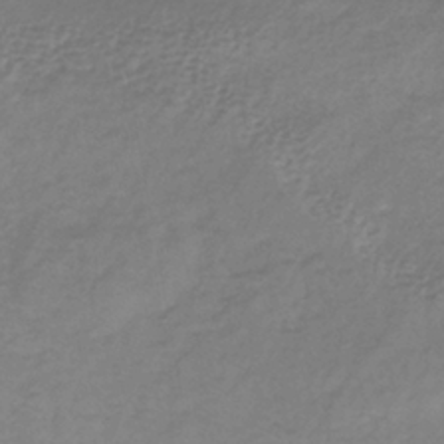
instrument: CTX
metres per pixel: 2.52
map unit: lHb
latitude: -38.2740
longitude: 71.6722
